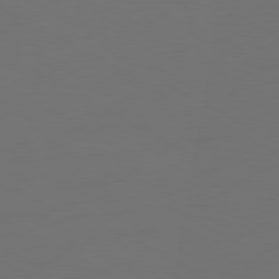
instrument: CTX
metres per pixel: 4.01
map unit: Ap
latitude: -80.5007
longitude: -60.1011
